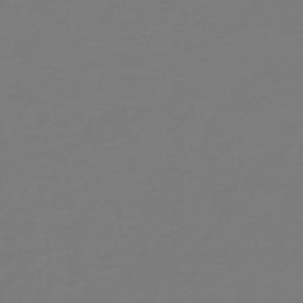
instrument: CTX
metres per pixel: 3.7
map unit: HNb
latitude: -46.2550
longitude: 51.7855
